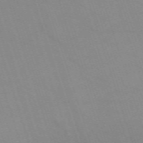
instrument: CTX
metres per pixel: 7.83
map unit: eHh
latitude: -64.4818
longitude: 52.5195
